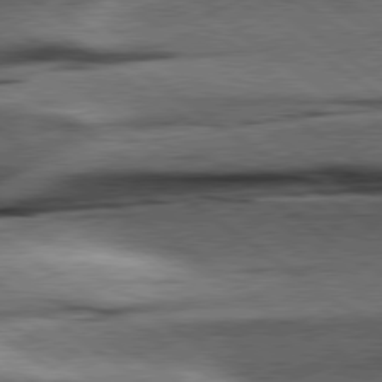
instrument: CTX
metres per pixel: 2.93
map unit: Hpe
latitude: 79.1781
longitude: -155.2159
